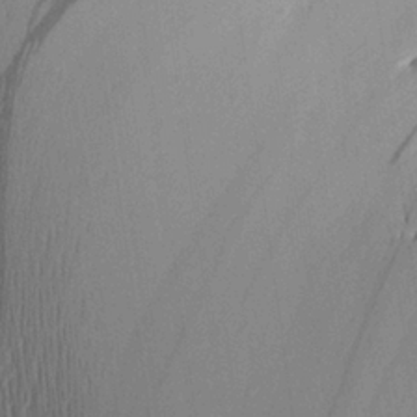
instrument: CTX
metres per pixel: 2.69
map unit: Aa
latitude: 24.9891
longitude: -135.5182
